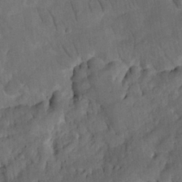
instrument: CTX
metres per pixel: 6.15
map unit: Nhu
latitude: 18.6679
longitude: -74.0255
